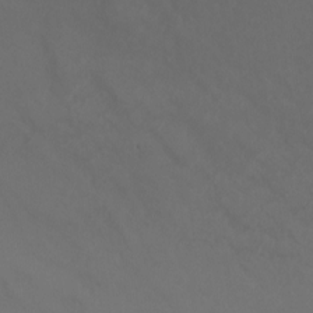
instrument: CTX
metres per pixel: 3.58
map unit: Ht
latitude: -0.8975
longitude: -32.5924
